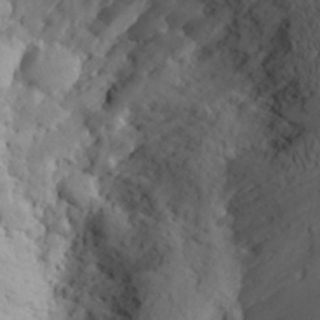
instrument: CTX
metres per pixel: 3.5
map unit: Aa
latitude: 25.6316
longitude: -147.7450
